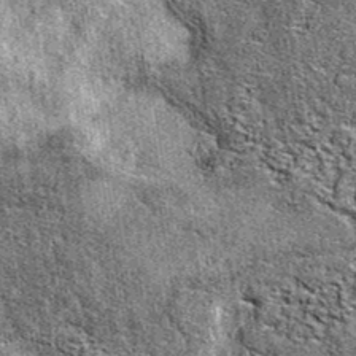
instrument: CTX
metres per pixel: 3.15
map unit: eAb
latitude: 38.3845
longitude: 105.7855
